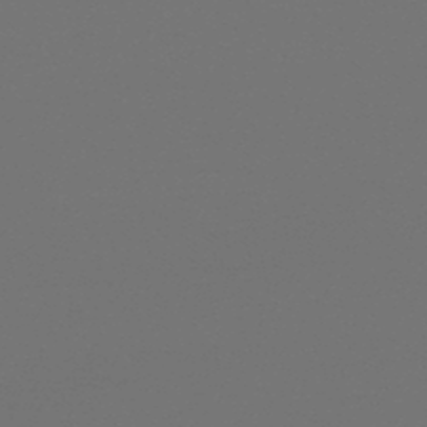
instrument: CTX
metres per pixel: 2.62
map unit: lHb
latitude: -47.2754
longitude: 64.5574
